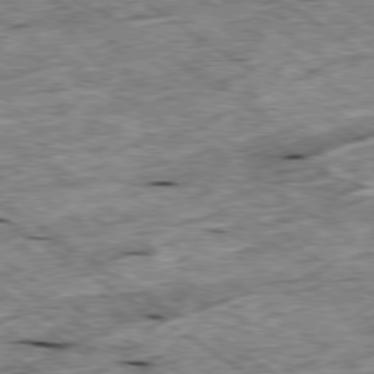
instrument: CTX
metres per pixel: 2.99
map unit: Ap
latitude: -79.4643
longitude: -86.8947
